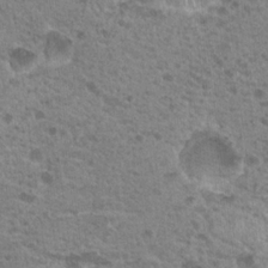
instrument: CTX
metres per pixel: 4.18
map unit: Nhu
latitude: 19.2537
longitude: -31.8206
